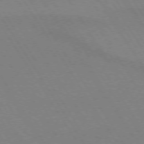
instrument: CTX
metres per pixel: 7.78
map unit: lApd
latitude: 72.7436
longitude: -57.9339
